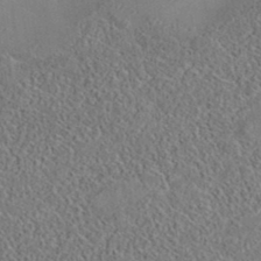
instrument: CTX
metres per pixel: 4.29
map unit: eAb
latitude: 35.8394
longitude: 111.2753
